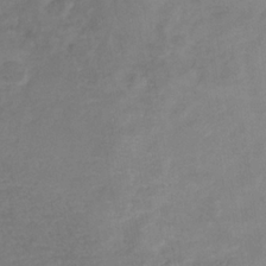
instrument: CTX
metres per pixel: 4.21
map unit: eHb
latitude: -33.5399
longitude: 72.4062
